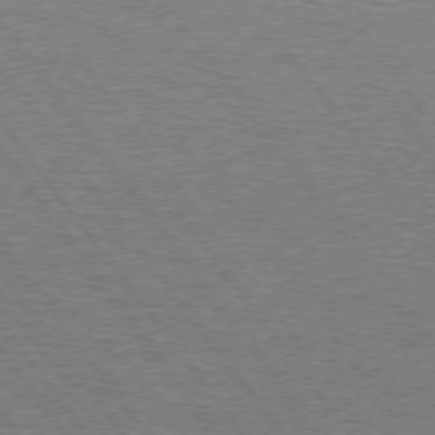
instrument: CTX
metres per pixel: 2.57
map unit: Hpe
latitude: 75.0647
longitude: -138.6868
